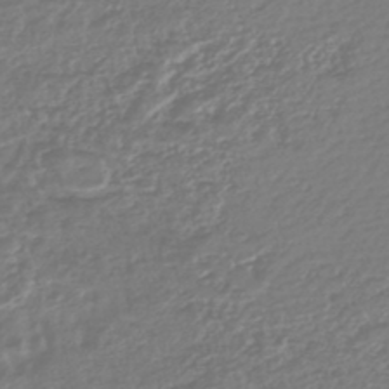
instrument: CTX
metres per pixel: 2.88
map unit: lHb
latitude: -43.0675
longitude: 77.6344
